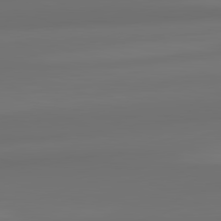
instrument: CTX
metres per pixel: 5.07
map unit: lApd
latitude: 82.2333
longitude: -173.2159
